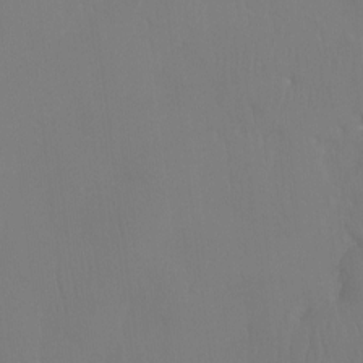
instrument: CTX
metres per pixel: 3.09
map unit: Ht
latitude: -7.2565
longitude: -32.4601
